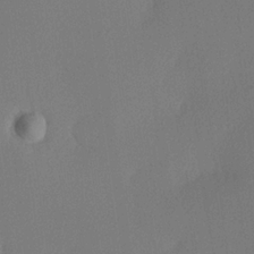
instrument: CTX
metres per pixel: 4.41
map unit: lHvf
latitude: 21.4049
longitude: 141.0675
